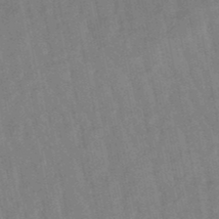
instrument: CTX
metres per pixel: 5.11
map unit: lHb
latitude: -48.9164
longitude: 78.0661
